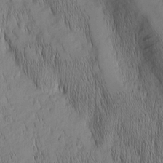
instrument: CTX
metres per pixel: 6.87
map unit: Nhu
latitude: -6.8219
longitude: -152.4412
